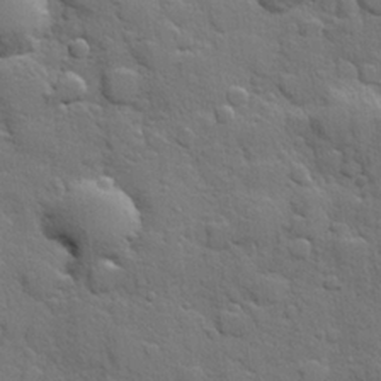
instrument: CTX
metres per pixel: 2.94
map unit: Hve
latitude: 24.6868
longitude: 148.8597
